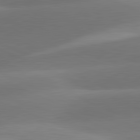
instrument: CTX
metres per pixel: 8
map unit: lApd
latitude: 81.4804
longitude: 130.1039
